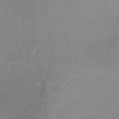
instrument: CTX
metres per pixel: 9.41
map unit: HNb
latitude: -32.9164
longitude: 57.4643
